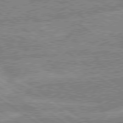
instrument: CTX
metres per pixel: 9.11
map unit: lApd
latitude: 79.3104
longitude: -170.1578
